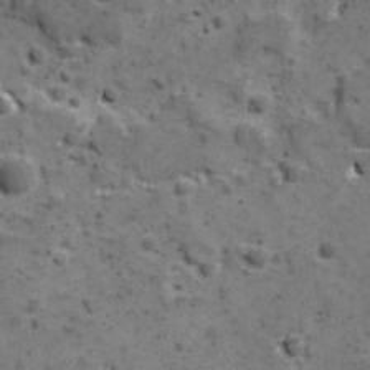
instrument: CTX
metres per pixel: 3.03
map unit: Ave
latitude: 10.8758
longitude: -105.0648
